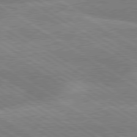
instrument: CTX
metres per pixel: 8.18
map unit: lApd
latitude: 79.7072
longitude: -133.3293
